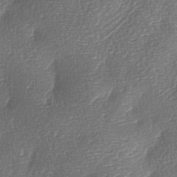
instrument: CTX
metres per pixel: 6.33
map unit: lAa
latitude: -4.0094
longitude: -129.0080
